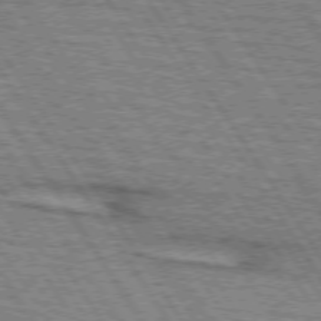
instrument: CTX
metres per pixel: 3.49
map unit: lApd
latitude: 74.0255
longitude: -77.8394
